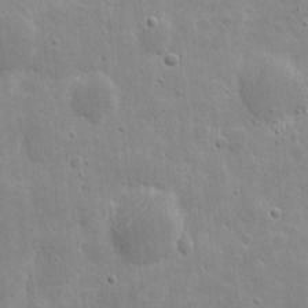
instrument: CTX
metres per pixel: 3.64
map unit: eHh
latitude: 8.1578
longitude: -72.8002
